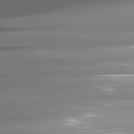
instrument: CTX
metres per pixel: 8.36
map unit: lApd
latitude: 81.5371
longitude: -140.5545
